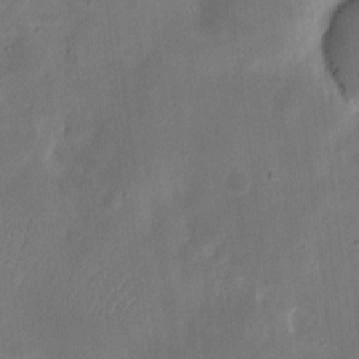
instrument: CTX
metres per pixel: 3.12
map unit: eHh
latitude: 7.6316
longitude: -72.1389
